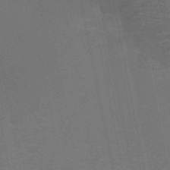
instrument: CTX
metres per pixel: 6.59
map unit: HNb
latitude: -51.1809
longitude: -42.6113
